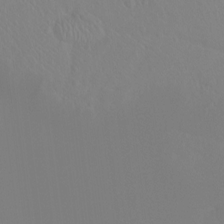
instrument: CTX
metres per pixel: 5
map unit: Hto
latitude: -8.6707
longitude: -46.1578
